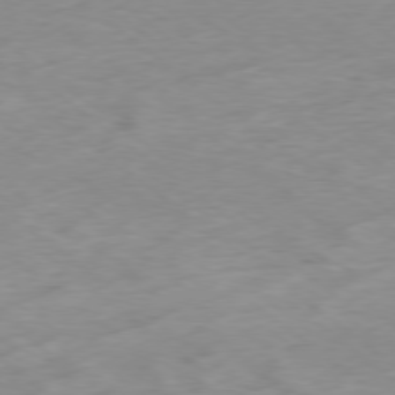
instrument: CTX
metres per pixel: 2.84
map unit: Hpe
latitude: -78.8030
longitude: -23.1025
